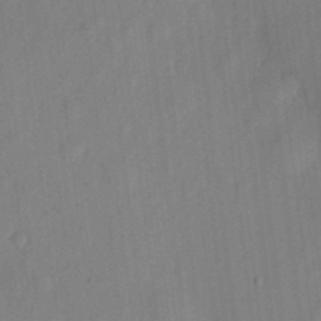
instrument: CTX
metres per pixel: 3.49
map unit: eHh
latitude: 4.5168
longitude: -73.7450
